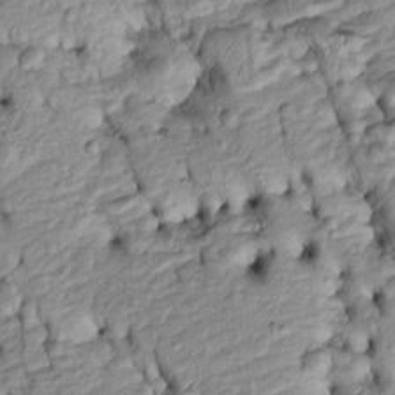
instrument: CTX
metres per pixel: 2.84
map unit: Htu
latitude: -6.1228
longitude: 154.3495
